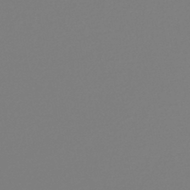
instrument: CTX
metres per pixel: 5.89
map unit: lHb
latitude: -45.9745
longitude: 75.6911
